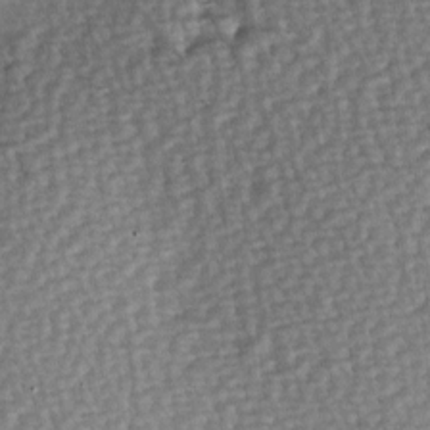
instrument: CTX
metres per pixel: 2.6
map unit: Hve
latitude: 3.1214
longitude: -120.8947
